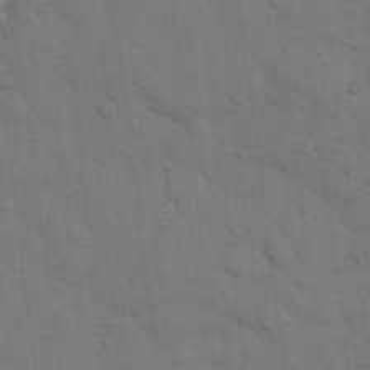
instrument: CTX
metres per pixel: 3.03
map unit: eHh
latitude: 11.4427
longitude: -67.0647
